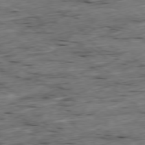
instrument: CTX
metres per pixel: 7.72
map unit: Ap
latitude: -79.3509
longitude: -89.3293
